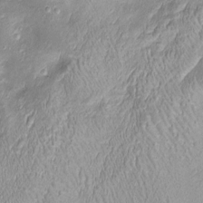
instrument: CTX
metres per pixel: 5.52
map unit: Htu
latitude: -5.4265
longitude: 157.8989
